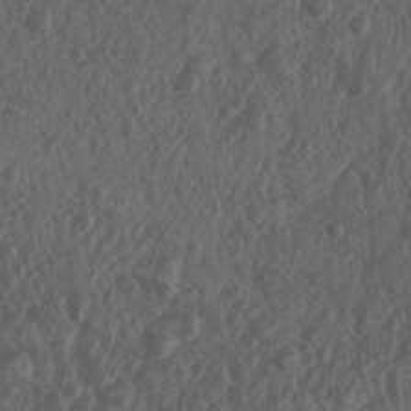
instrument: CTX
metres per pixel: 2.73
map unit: Nhu
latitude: 7.6505
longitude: -20.7435
